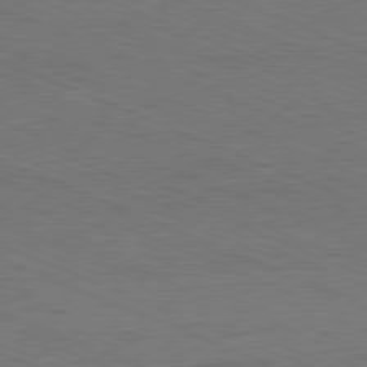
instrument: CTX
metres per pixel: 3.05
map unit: Hpe
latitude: -81.7100
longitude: 16.8786
